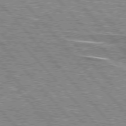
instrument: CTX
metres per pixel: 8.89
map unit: lApd
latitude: 76.1766
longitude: -80.9703
